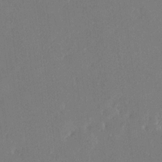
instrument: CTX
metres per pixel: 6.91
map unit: Ave
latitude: 18.2522
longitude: -140.4412
